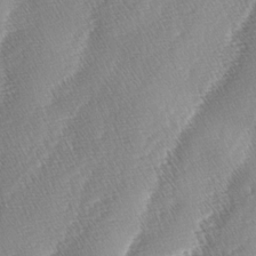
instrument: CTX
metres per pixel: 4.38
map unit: lAa
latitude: -4.4629
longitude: -129.7827
